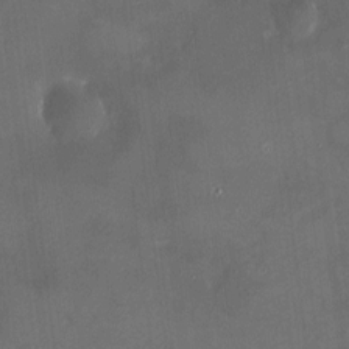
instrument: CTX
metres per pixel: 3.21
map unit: HNhu
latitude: 7.2537
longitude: 8.1795
